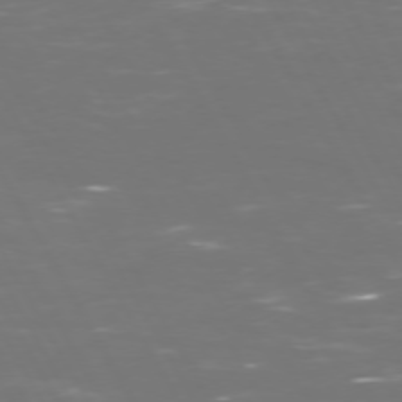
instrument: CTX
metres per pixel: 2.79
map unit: Hpe
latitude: 72.7625
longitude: -125.8205
